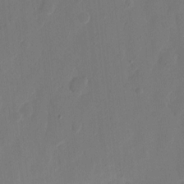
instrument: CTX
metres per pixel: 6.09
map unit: eHh
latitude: 9.5938
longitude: -67.7071
